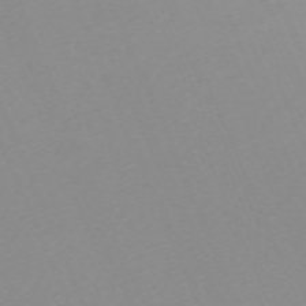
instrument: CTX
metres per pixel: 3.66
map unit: Nhu
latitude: -67.8233
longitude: 38.4251
